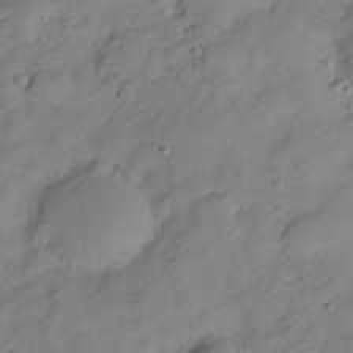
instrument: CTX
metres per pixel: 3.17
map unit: Hve
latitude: -28.6707
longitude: 93.5399
